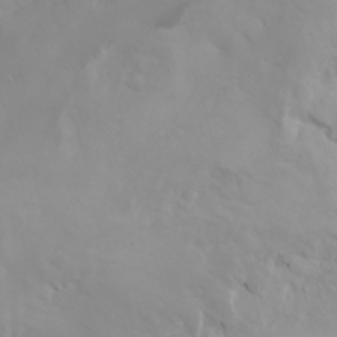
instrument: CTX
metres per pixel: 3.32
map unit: Nhu
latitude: -4.6707
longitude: -85.6316
